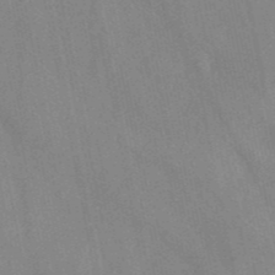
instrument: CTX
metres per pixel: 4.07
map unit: HNb
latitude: -52.5006
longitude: -49.8016
